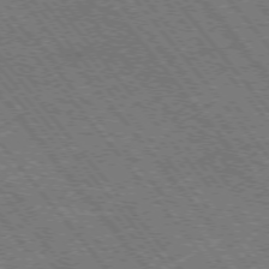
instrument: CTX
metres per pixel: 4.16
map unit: Hpe
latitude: -75.5966
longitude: -16.5168
